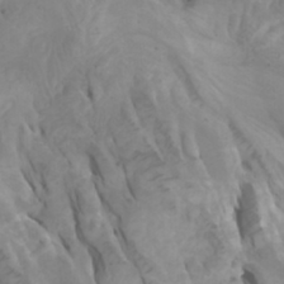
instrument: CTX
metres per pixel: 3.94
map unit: Htu
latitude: -6.1228
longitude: -76.4412
